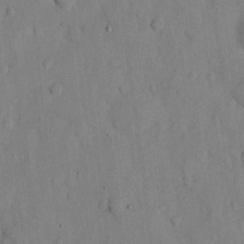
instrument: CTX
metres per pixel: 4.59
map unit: eHh
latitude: 11.8017
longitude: -68.9514
